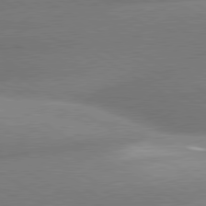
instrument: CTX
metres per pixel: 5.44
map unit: lApd
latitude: 80.1389
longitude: -155.1025
